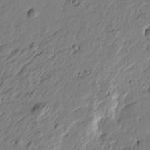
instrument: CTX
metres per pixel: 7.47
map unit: Htu
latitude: -4.8219
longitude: 179.7288
